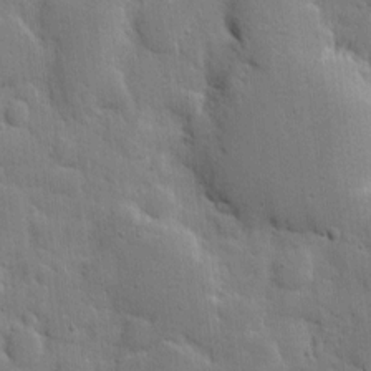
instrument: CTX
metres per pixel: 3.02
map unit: eHh
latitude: 5.5371
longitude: -70.9136
